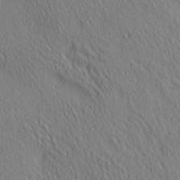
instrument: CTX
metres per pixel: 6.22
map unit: lAa
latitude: 5.0458
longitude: -117.1025
